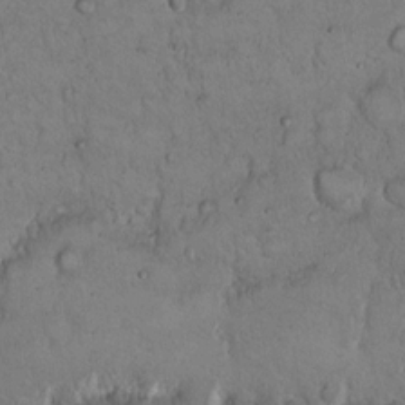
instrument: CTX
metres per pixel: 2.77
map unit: Hto
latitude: 15.1026
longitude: -57.1214
